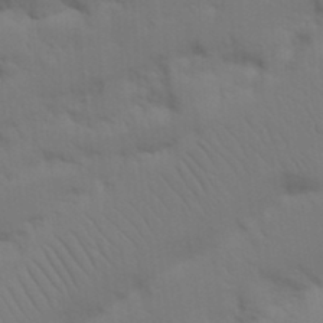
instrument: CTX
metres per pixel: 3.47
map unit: Nhu
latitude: 21.5938
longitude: -73.1404
